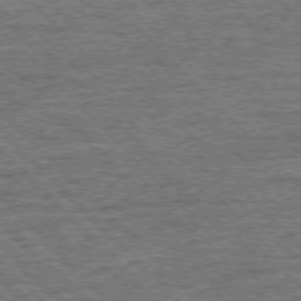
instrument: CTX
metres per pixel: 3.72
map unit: Ap
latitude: -76.5574
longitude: -92.1955
